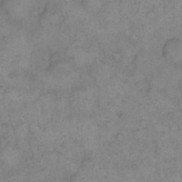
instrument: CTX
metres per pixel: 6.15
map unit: eHh
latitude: 15.4238
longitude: -65.8961
